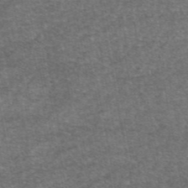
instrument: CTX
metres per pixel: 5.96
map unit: eAb
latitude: 46.6302
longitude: 104.1039
